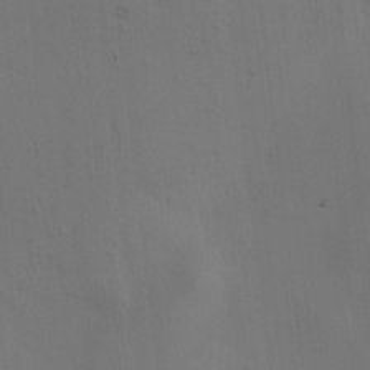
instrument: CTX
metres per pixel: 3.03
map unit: HNhu
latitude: 11.1214
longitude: 23.3510
